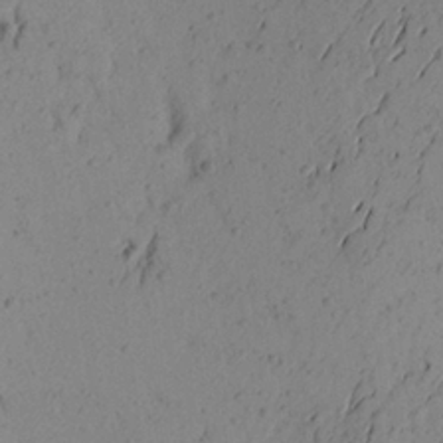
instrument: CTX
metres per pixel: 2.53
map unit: Aa
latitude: 23.1403
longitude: -149.0081
